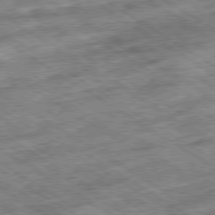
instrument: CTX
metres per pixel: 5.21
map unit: Ap
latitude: -79.7855
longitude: -51.0836
